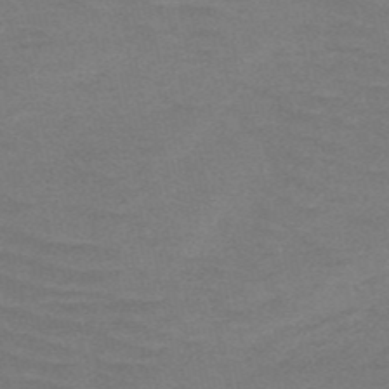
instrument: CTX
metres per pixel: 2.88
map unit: HNb
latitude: -52.8597
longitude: -43.5371
